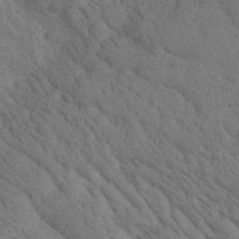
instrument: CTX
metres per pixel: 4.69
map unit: Htu
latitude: -0.1039
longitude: 174.4062
